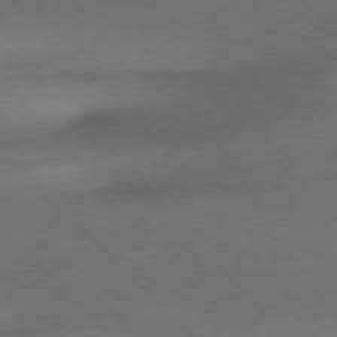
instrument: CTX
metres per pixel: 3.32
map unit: Ap
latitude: -77.4643
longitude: -71.5371
